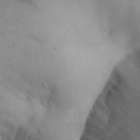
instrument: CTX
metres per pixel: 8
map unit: Aa
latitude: 27.5560
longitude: -129.1592
